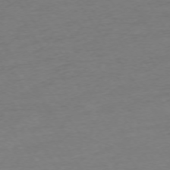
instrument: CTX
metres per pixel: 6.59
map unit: Ap
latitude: -74.0283
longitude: -85.6316
